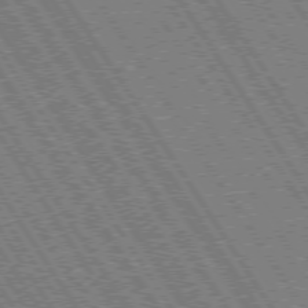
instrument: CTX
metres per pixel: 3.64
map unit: Hpe
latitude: 73.7072
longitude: -141.2537
